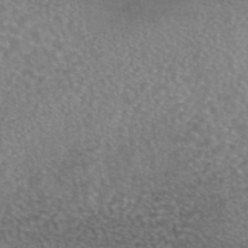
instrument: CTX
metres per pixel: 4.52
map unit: eAb
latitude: 44.8758
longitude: 109.5210
